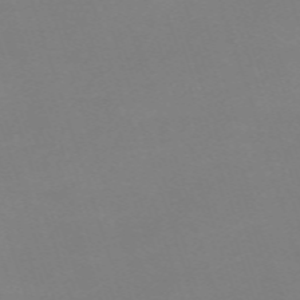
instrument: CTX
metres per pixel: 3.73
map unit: eHh
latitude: -63.5588
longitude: 49.2187
